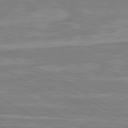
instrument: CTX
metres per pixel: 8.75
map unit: lApd
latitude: 80.6490
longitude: -172.8191
